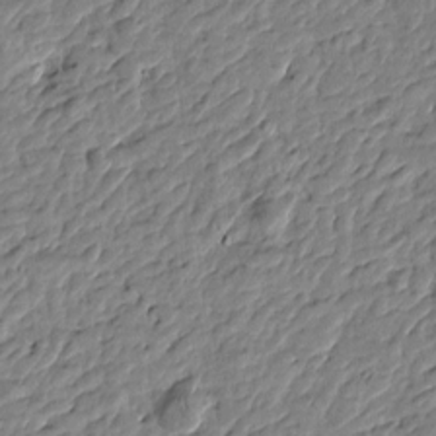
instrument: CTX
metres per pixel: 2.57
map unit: Htu
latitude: -1.6344
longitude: -178.9325
